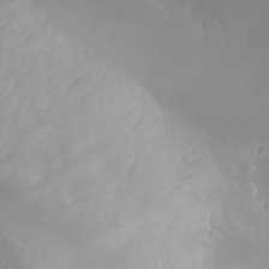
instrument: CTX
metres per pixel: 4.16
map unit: eHh
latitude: -5.7477
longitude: -80.7246
